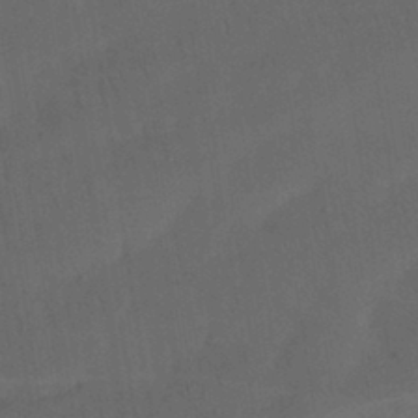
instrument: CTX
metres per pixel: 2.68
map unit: Nhu
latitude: 26.6113
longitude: -70.5546
